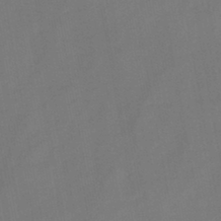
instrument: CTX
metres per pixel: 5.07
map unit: HNb
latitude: -44.7085
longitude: -38.6112
